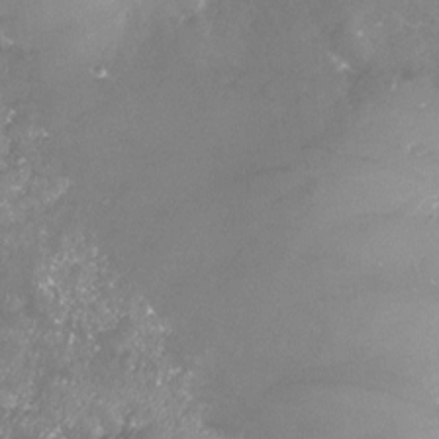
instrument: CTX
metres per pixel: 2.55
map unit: Nhu
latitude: -23.0298
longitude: -57.7071
